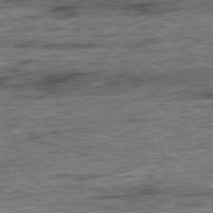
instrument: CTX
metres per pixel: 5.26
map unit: Ap
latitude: -81.8234
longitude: -79.3293
